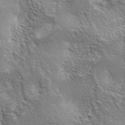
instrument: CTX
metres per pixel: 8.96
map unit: lAa
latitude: -3.9745
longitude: -122.3467
